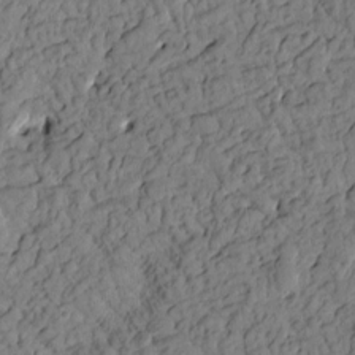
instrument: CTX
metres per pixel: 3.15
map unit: Htu
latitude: 0.9324
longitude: 176.6707
